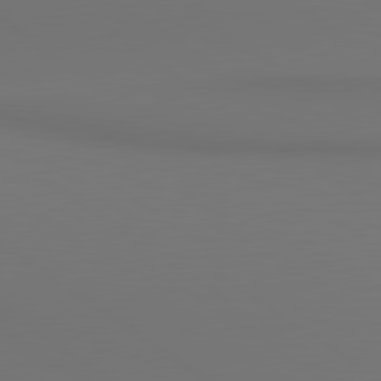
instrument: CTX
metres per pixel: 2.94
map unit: lApd
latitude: 80.8191
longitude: 152.8974
